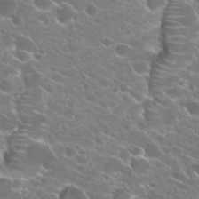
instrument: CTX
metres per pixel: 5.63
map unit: Hto
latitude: 23.8583
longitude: -37.9339
